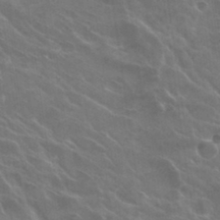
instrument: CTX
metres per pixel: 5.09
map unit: Hto
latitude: 30.2523
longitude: -43.9528
